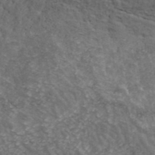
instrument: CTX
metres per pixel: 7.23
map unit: ANa
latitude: 42.5546
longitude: 29.2376
